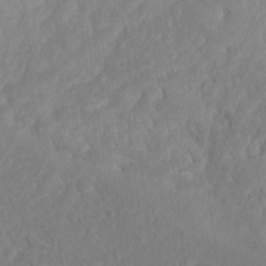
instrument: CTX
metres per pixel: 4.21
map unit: Nhu
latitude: 11.6883
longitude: -27.6127
